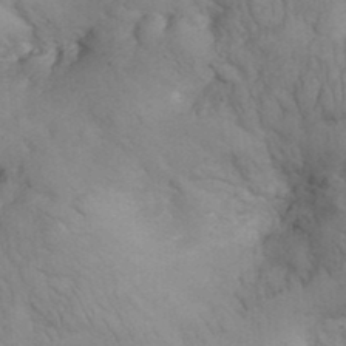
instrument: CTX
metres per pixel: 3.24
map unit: eHh
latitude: 32.2334
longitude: -66.5734
